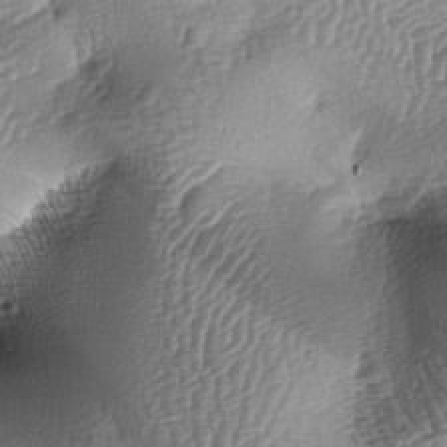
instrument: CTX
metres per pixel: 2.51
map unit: lAa
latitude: -6.0661
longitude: -127.5938
